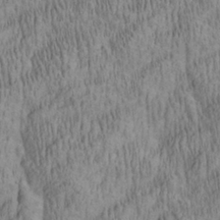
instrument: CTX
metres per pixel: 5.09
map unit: Aa
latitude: 27.9339
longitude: -136.1767
